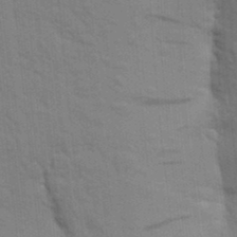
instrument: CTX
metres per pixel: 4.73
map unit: Aa
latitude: 24.7246
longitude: -148.4412
